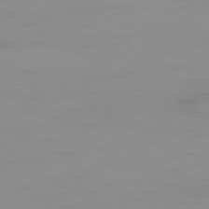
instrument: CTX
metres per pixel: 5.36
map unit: Ap
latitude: -79.6721
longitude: -77.4993
